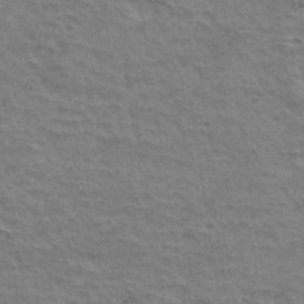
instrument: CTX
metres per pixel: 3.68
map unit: Hto
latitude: 35.6694
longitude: -44.0444
